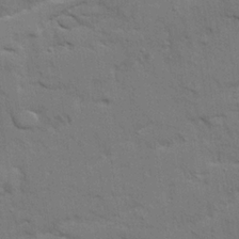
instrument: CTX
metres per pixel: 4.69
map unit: Ave
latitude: 22.6301
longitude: -130.4790
